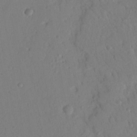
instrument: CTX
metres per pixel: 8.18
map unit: Nhu
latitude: 20.3090
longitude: -77.4048
